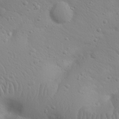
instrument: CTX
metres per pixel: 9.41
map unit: Nhu
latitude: 23.1403
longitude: -74.0822
